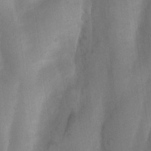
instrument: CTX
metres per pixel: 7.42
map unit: Nhu
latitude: 8.2334
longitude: -22.4601
